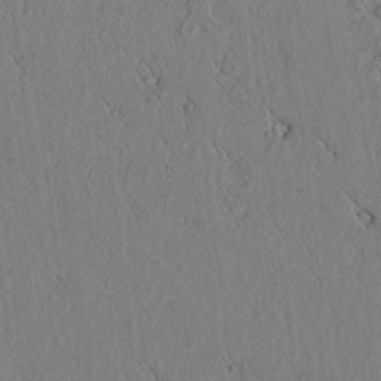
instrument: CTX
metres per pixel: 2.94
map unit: lAvf
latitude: 5.2159
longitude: 159.2187
